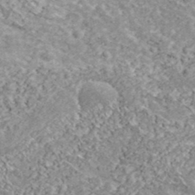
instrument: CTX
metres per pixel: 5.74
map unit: lHvf
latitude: 38.2900
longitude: -87.8583
